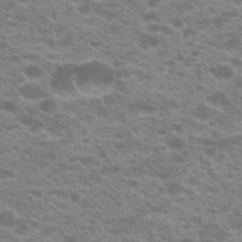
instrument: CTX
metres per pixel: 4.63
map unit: Hto
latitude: 21.1781
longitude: -37.1592
